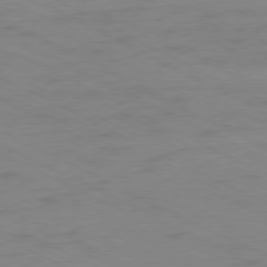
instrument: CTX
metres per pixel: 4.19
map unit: Ap
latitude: -78.0661
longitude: -73.8206
